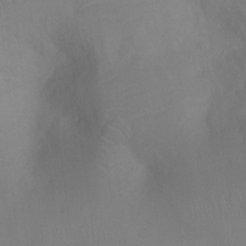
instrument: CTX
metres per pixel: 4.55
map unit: Ht
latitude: -4.1983
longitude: -25.1781
